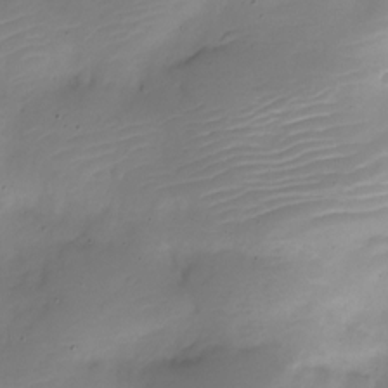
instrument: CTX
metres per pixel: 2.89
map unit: Nve
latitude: -21.8800
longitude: 105.8611
